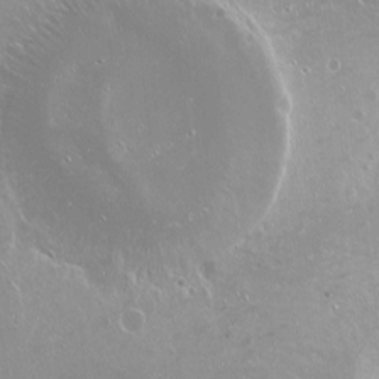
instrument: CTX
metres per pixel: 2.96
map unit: Nhu
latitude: -6.0850
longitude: -47.6505
